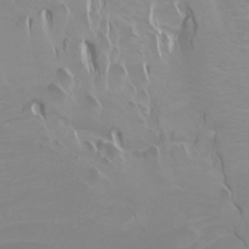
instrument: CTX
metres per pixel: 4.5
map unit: Htu
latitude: -0.7275
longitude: -75.6316
